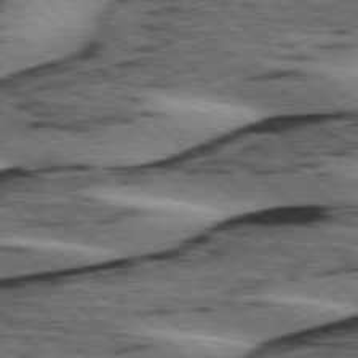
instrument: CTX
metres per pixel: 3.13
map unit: lApd
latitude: 75.8394
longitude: -79.2537
